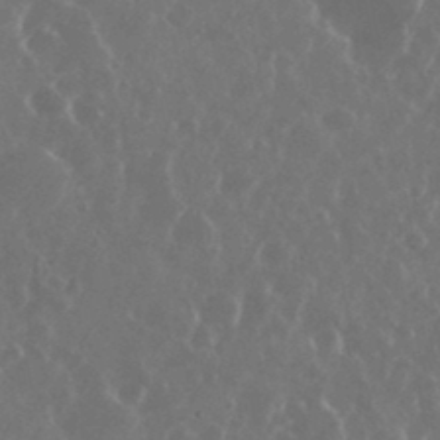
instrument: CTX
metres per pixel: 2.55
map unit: eHh
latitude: 34.9702
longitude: -58.7813
